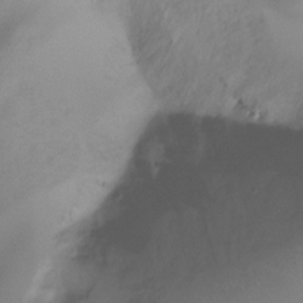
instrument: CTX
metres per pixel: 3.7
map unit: Ht
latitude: -16.3873
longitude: -44.9513
